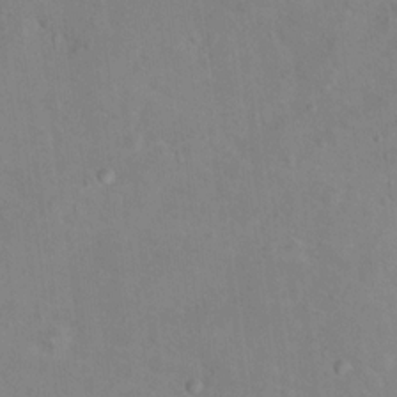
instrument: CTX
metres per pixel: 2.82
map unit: Nhu
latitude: 13.1403
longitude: -36.4790
